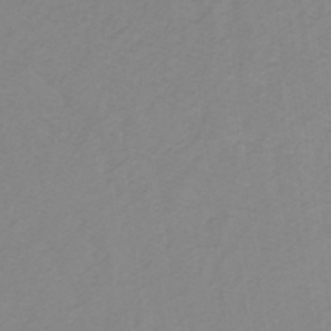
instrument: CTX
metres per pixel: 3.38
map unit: lHb
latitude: -31.7099
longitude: 64.9164
